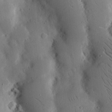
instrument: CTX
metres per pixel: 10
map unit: Nhu
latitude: 15.6505
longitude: -77.7071
